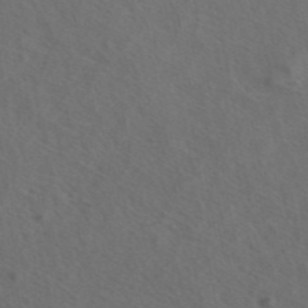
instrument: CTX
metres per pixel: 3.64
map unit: ANa
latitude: 44.0633
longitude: 27.4832
